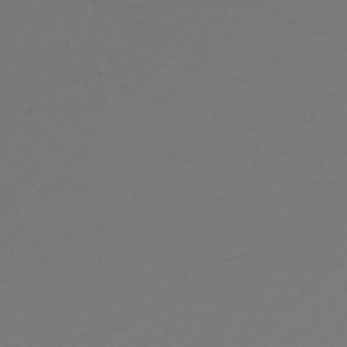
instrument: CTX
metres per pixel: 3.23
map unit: lHb
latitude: -47.2376
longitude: 60.2551
